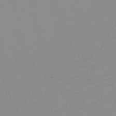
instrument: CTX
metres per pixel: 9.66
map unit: HNb
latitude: -56.4629
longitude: -42.8380
